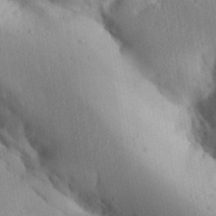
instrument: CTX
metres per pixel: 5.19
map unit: Aa
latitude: 32.4790
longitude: -144.6490
